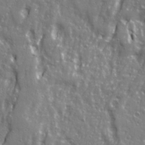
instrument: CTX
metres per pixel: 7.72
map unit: Ave
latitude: 22.4412
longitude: -133.3104
